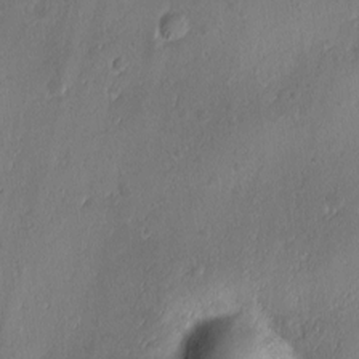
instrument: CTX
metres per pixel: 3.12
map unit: Ave
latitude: -10.6141
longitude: -121.5182
